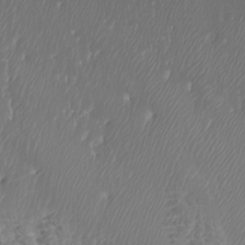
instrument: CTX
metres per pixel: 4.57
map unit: Htu
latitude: -7.0864
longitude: -70.9702
